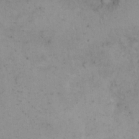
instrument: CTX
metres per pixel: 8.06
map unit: eHh
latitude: 15.1593
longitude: -67.6693
